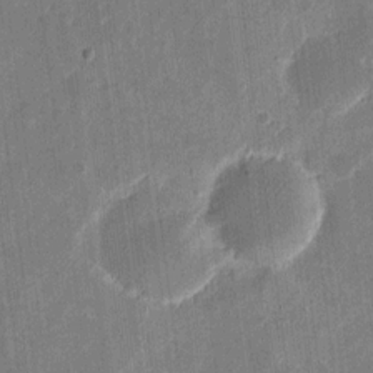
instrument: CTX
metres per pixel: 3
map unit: eHh
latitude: 11.5371
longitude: -70.0255
